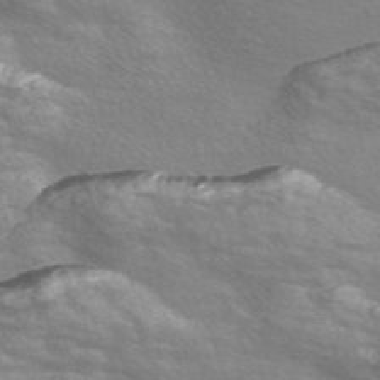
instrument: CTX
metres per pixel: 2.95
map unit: Nve
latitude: -56.7085
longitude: 59.8422
